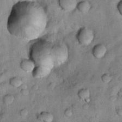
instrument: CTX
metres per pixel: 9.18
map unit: Nhu
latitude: 10.4223
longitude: -24.1766
